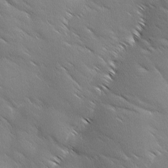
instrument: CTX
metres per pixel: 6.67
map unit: Ave
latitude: 1.7260
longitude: -114.0822
